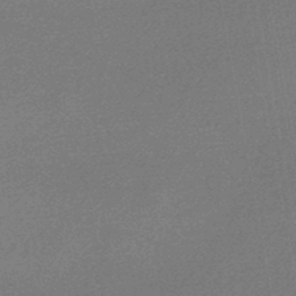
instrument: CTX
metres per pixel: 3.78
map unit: lHb
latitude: -47.1809
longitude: 72.0283
